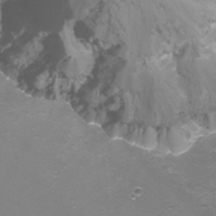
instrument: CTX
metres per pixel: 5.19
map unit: Nhu
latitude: -16.8786
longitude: -49.5938
